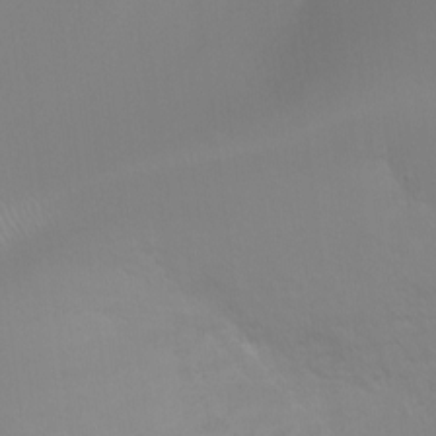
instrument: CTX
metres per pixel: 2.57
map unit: Ht
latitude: -4.2928
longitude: -24.8002
